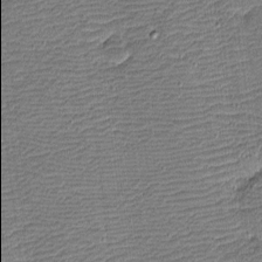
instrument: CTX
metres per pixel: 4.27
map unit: eHh
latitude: -4.1983
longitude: -81.9906
